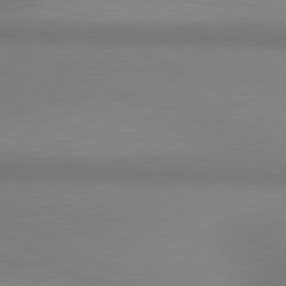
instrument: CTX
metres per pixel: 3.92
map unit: lApd
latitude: 80.6301
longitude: 131.1242
